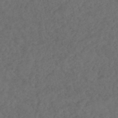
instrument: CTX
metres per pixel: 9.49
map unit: HNhu
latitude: -47.8800
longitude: 97.3510
